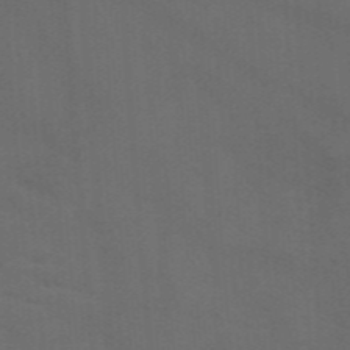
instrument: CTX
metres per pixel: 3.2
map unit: HNb
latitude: -46.0472
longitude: -45.9528
